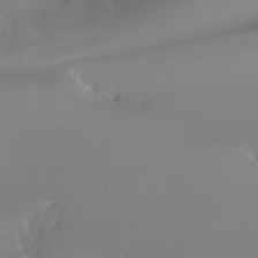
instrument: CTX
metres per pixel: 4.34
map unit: Hto
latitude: -8.4062
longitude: -52.1389
